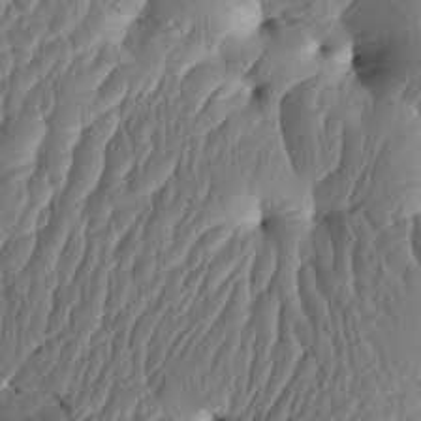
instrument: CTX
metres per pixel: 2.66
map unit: eHh
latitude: -0.8597
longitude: 14.7275
